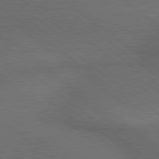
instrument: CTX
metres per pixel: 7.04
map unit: lApd
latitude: 79.4427
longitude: -176.3278
